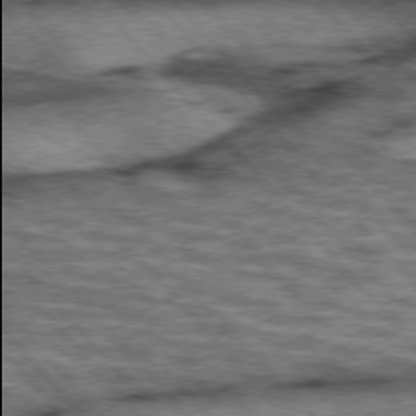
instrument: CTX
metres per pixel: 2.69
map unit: lApd
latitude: 75.8205
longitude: -49.9906
